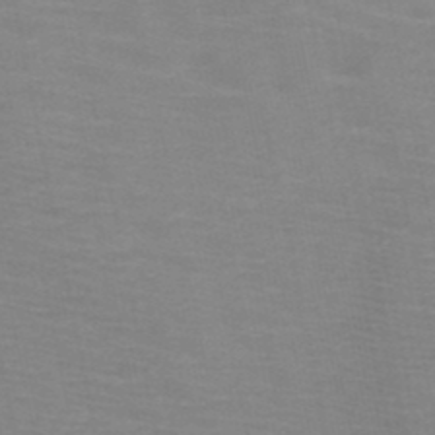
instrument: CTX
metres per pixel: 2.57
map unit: HNb
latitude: -46.6518
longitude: -47.0837
